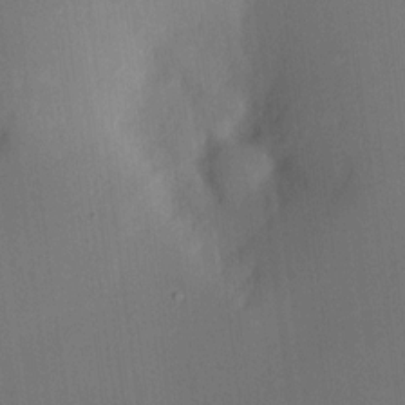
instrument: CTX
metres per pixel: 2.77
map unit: HNhu
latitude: 9.8772
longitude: 15.8801
